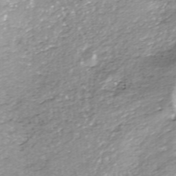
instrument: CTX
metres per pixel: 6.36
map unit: ANa
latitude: -41.5021
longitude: 104.1228
